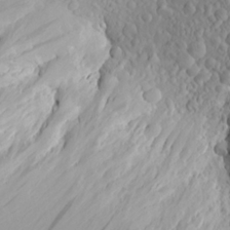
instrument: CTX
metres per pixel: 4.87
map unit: Aa
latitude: 22.7624
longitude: -144.0255
